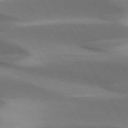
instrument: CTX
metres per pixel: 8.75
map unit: lApd
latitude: 73.4049
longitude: -52.7813
